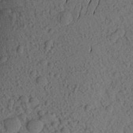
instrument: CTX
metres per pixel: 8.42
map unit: Aa
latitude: 21.5371
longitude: -147.6883
